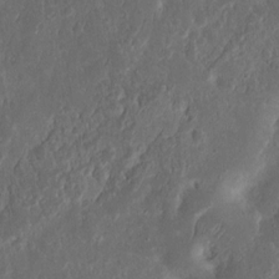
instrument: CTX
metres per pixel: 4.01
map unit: Nhu
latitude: 13.5560
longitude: -73.6127
